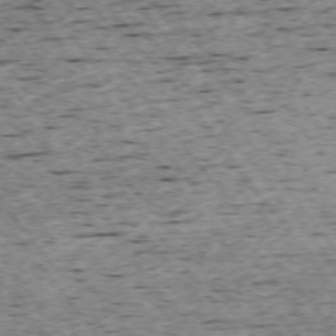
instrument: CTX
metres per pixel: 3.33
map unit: Ap
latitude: -74.8030
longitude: -87.0647
